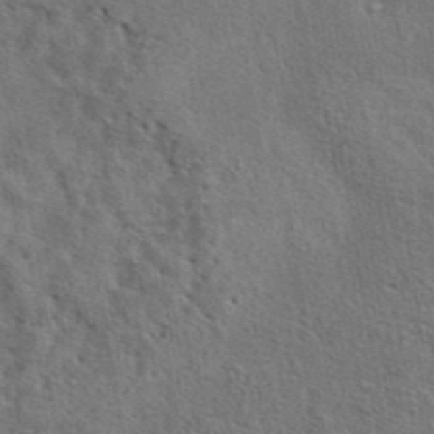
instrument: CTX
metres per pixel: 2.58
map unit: eAb
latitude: 41.1214
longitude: 103.7856
